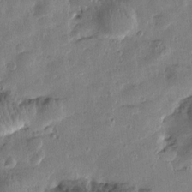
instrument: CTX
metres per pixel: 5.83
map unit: Htu
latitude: 0.7435
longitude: -177.8961
